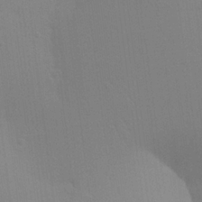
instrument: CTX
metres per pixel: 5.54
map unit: Aa
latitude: 24.6112
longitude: -145.3293
